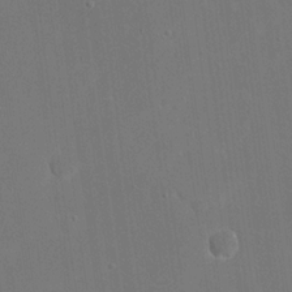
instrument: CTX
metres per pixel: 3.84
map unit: eHh
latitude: 19.7071
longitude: -67.7260
